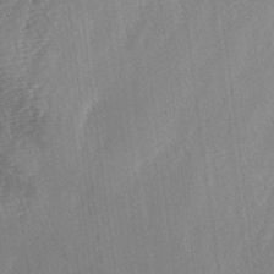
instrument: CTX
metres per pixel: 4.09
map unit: lAa
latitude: -5.2376
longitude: -129.3293
